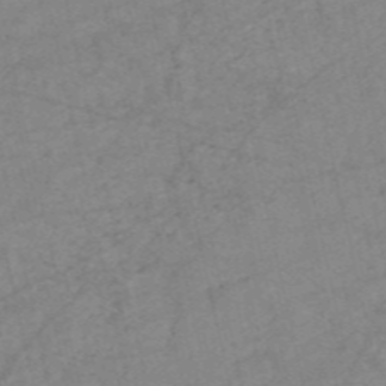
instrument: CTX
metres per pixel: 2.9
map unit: HNb
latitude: -54.5574
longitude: -43.5182
